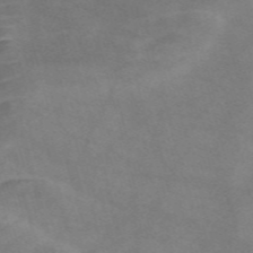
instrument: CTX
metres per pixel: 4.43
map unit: Nve
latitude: -59.3698
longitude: 59.6532
